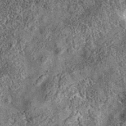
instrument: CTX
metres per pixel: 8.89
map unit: eAb
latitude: 36.0444
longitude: 107.4076
